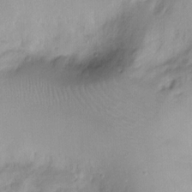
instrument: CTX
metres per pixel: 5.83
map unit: Ht
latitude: -10.1417
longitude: -39.2348
